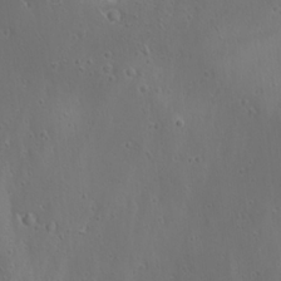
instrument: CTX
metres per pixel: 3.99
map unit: Ave
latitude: 22.5546
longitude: -136.7435
